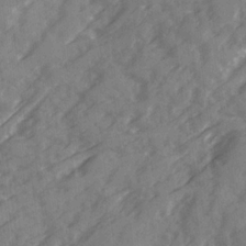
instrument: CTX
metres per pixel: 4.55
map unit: Ave
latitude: 19.7638
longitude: -130.9136
